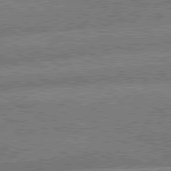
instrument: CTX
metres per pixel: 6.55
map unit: lApd
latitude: 79.7639
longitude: -162.9892
